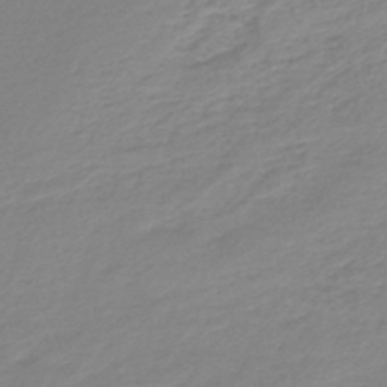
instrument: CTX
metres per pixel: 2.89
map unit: lHb
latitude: -46.4440
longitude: 65.5021
